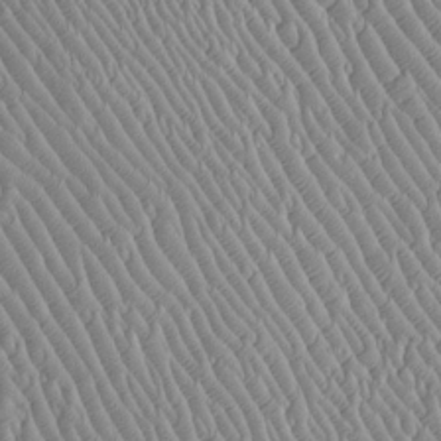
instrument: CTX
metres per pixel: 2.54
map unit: Htu
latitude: -6.3873
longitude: 153.3131
